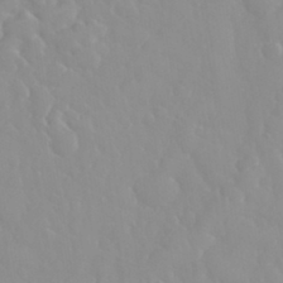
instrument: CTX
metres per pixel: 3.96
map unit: eHh
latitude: 32.8380
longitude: -59.6694
